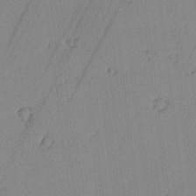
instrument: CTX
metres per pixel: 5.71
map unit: lAvf
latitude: -2.2928
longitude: -105.2348
